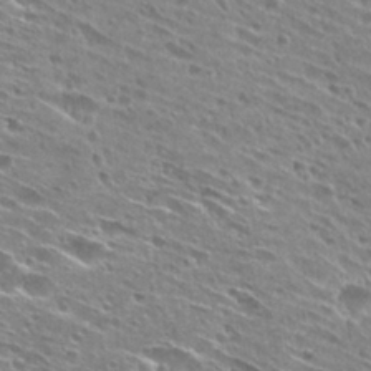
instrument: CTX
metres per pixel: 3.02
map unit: Hto
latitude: 28.2144
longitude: -44.3467
